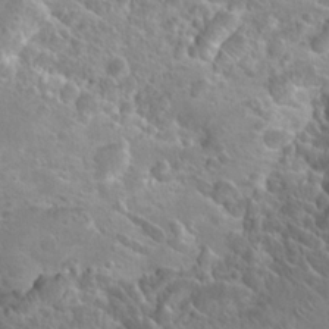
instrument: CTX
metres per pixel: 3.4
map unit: Hto
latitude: 20.5357
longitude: -40.9324
